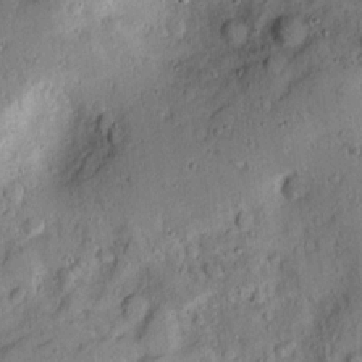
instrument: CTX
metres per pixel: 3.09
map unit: lAvf
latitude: 7.2915
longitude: 169.6910
